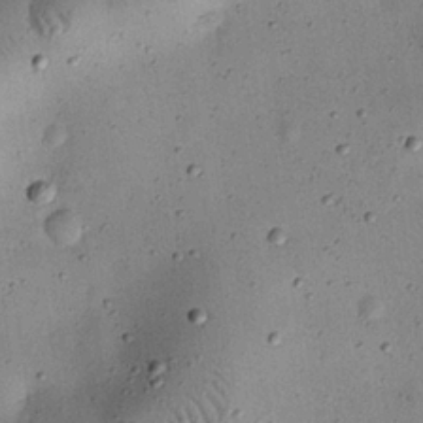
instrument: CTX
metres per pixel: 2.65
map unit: eHh
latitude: 24.7813
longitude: -71.1214
